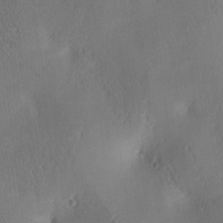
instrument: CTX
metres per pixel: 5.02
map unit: lAa
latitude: 4.0255
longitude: -117.4993
